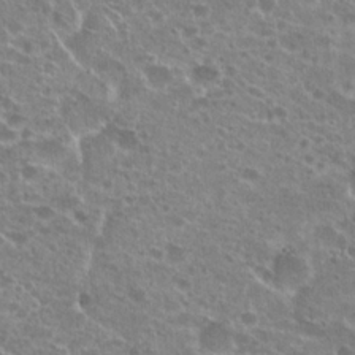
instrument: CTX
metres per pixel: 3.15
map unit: Hto
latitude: 21.5560
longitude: -41.4615
